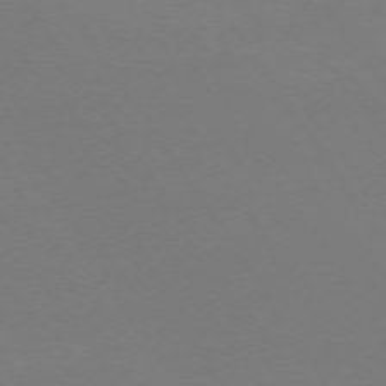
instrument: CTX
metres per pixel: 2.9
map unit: Ap
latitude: -73.8044
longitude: -85.1025
